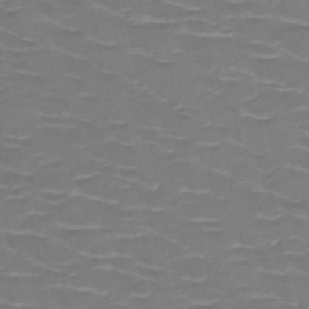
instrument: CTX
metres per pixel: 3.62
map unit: HNb
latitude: -50.0472
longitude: -47.1404
